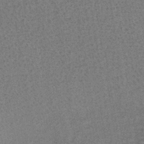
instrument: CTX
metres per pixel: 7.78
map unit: lHb
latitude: -40.5196
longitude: 57.3698
